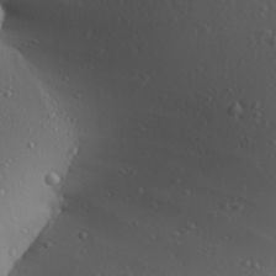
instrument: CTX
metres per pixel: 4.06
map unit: Aa
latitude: 26.9325
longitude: -136.1578
